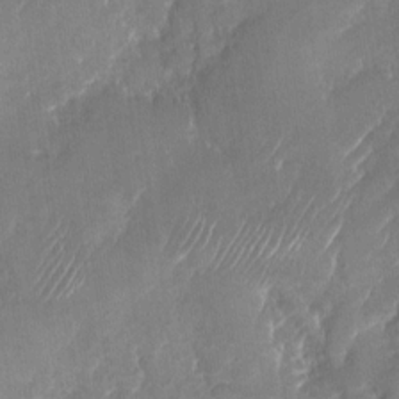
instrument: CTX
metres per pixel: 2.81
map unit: Nhu
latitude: -27.8233
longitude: -62.8947
